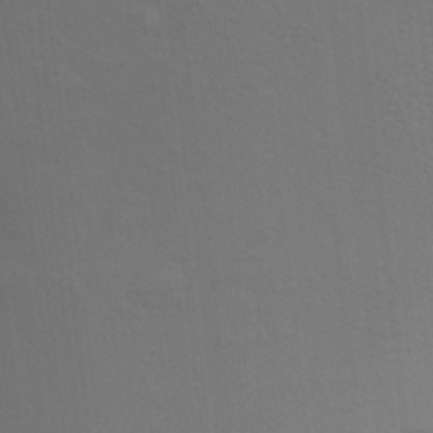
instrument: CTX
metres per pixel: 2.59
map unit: Aa
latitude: 27.8961
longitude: -131.3860
